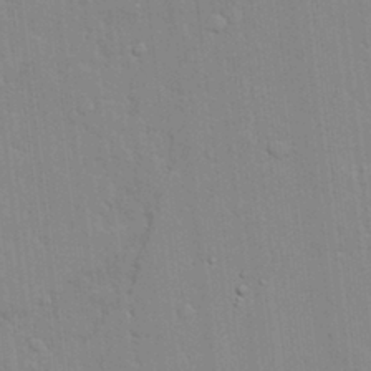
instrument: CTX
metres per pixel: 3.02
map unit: lAvf
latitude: 24.1388
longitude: -111.7828
